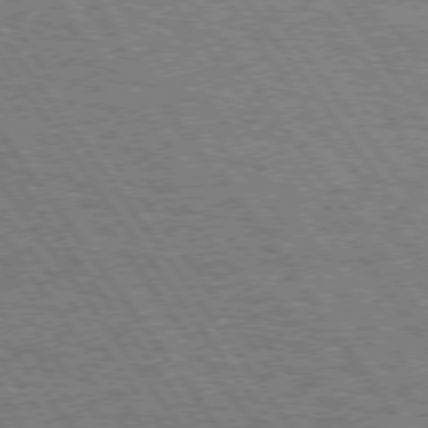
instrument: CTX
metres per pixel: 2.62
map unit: Hpe
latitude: 74.6491
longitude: -139.0647
